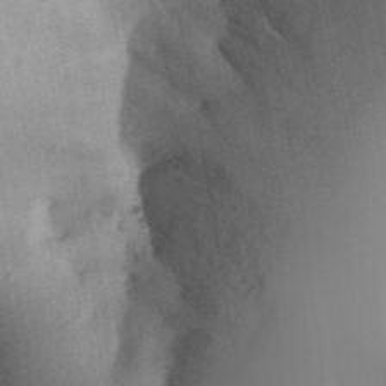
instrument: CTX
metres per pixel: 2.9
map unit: Aa
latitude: 32.6868
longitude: -142.0444
